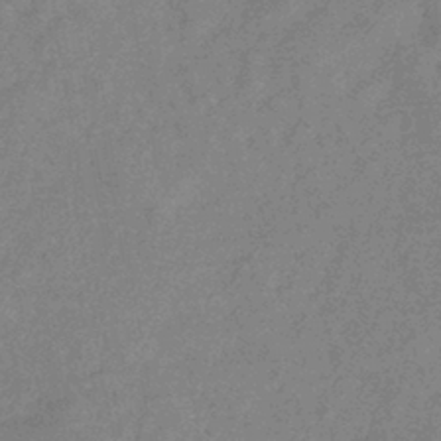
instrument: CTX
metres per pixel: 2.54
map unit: eHb
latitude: -40.1983
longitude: 77.6155
